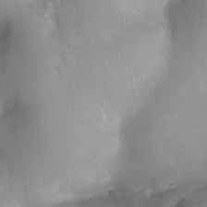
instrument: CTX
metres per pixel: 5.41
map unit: Nhe
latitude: -34.2928
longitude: -143.4238
